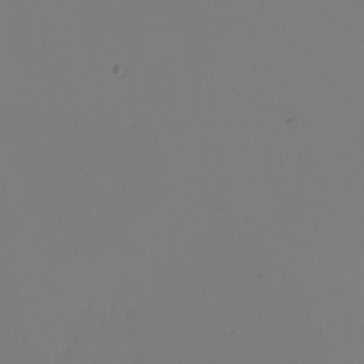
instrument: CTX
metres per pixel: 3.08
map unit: eHh
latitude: -2.0661
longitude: -74.2523
